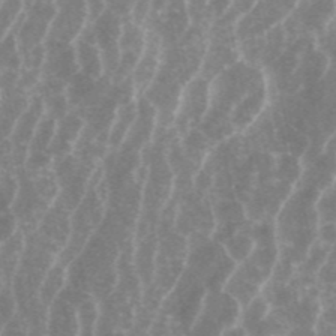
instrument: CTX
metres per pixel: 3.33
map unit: ANa
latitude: 45.2348
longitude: 29.4077
